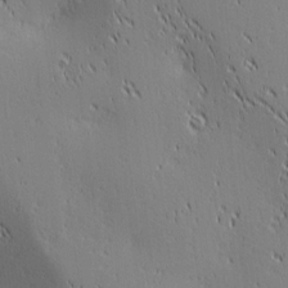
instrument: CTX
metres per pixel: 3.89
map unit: lAa
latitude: 3.0080
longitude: -117.6505
